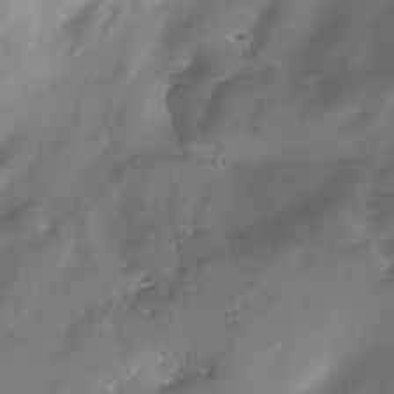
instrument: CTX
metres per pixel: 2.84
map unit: Nhe
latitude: -31.9556
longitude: -92.9513
